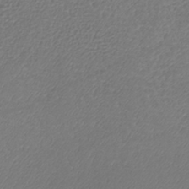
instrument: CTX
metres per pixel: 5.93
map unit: lHb
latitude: -42.2550
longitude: 72.2172
